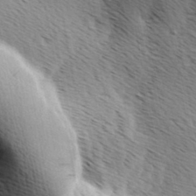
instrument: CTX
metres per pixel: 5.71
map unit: Ave
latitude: 10.0633
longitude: -107.1403
